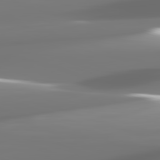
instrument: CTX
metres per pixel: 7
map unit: lApd
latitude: 82.3845
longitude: -146.6113
